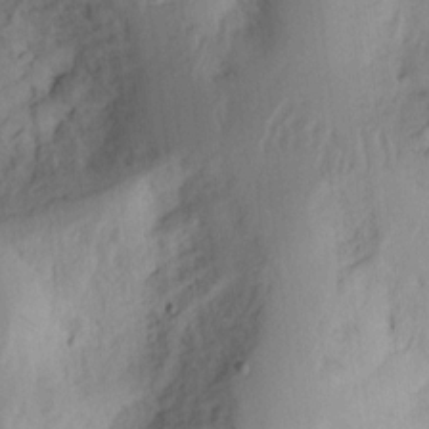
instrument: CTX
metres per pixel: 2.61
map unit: Ht
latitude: 9.2537
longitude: -74.8758
